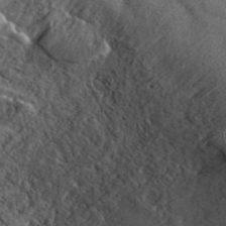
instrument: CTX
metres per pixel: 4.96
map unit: ANa
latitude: 41.6505
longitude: 50.6896
